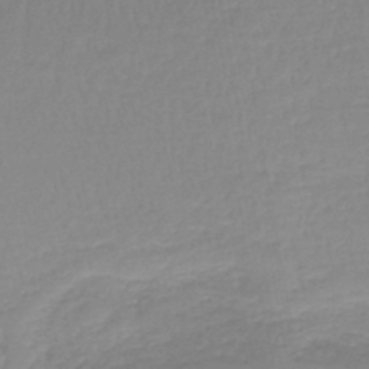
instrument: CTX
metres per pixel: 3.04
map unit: lHb
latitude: -44.1984
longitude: 59.9556
